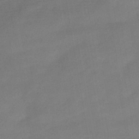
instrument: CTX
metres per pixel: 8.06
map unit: HNhu
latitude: -42.9352
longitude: 90.1039
